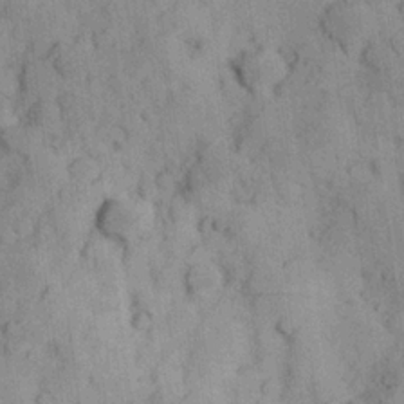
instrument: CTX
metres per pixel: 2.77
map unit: Hve
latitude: 24.4223
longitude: 147.7666
